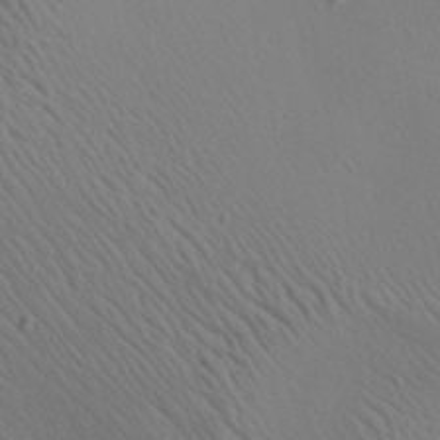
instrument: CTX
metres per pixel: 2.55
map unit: Aa
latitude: 23.4048
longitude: -138.4034
